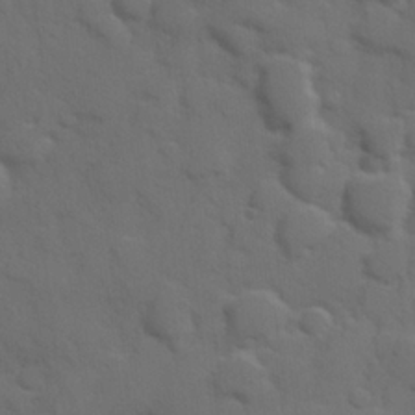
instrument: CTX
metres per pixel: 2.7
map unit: Hve
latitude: 25.2159
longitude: 148.1228
